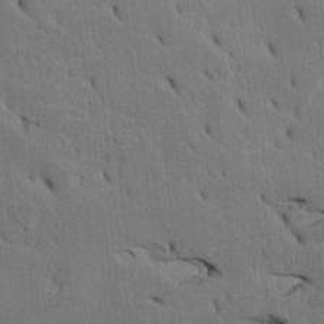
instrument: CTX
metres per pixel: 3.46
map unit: Htu
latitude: -3.4454
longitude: 152.3495
